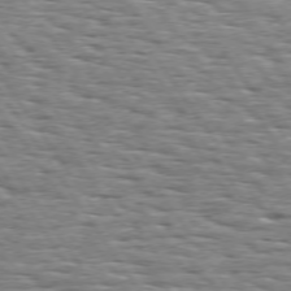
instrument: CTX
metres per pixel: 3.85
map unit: Hpe
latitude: 73.7450
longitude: -138.0633
